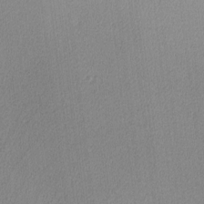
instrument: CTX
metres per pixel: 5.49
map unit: lHvf
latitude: -12.2362
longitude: -100.6491
